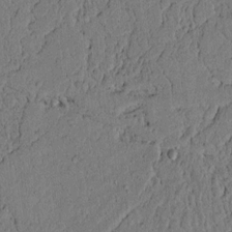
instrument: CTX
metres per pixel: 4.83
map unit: lAvf
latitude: 4.4034
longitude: 165.5399
